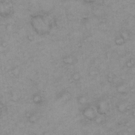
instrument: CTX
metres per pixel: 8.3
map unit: eHh
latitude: 21.6127
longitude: -59.1403
